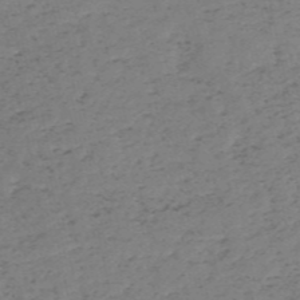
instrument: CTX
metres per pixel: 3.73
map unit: HNb
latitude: -55.1809
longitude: -43.7072
